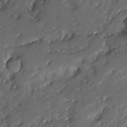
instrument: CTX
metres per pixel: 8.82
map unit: Ave
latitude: -7.9556
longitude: -117.7450
